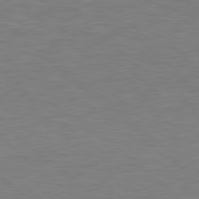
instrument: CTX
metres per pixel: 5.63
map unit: Hpe
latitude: 78.7058
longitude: -150.2333
